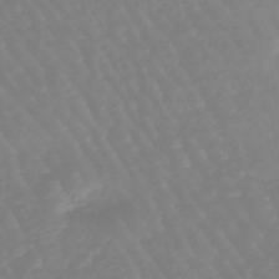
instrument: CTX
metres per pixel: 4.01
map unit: eHb
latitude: -45.5210
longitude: 79.5399
